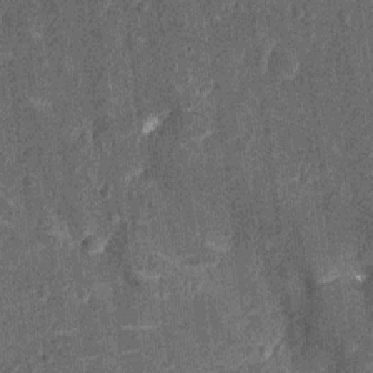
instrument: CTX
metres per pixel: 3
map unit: Nhu
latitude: -13.7478
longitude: -23.3671
